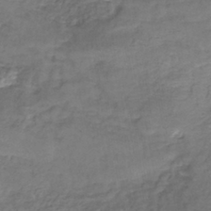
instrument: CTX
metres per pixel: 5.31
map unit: lHb
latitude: -39.6533
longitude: 61.2376
